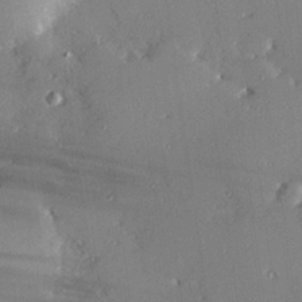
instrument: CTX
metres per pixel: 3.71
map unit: Hve
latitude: 26.6491
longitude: -90.8758
